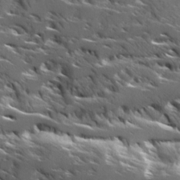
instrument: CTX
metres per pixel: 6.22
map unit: Ave
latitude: 17.3860
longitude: -129.8961
